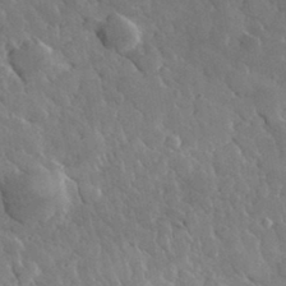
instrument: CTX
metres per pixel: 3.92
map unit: lHvf
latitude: 34.3278
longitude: -87.6883
